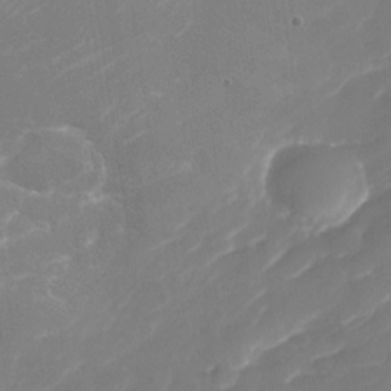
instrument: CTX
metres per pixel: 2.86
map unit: Nhu
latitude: -30.2739
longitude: -71.9717
